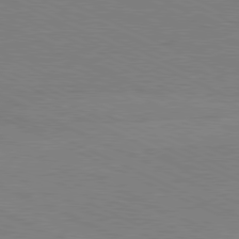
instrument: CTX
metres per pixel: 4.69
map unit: Hpe
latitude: -81.3321
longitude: 15.3321
